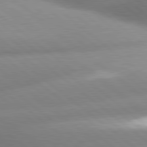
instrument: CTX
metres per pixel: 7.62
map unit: lApd
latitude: 80.1011
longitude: -160.3656
